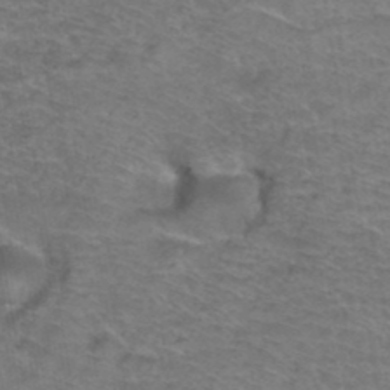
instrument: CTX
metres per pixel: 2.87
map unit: Hto
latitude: 38.5546
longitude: -42.3845
